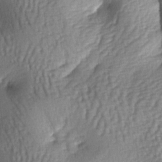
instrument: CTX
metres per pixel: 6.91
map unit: lAa
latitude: -6.4440
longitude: -126.7246
